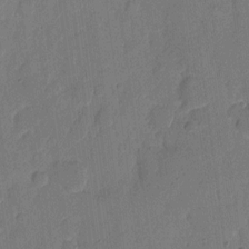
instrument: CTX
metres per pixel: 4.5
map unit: eHh
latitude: 7.7827
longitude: -66.9513
